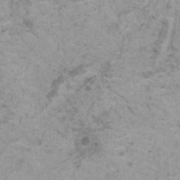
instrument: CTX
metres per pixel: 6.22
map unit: HNhu
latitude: 1.2348
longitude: 3.6910
